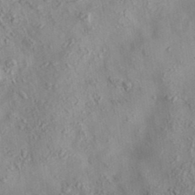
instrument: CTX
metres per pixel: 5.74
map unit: eAb
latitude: 35.6127
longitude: 107.6533
